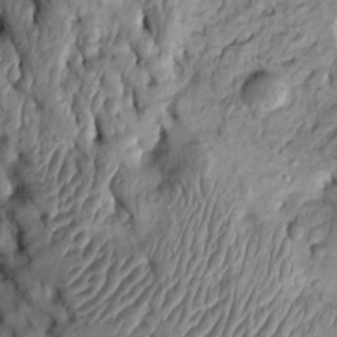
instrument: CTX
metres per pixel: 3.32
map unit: Htu
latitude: -3.2942
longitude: 156.3117
